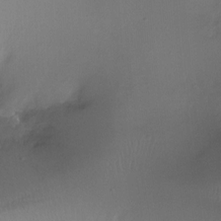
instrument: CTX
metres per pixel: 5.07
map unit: Ht
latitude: -11.5777
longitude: -44.1955
